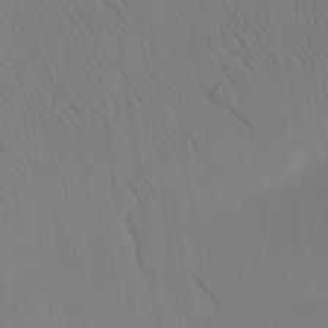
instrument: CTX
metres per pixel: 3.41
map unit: Aa
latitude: 26.2145
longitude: -137.5371
